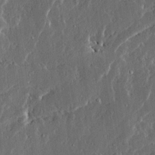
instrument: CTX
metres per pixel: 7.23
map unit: Ave
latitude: 14.3468
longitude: -137.2915
